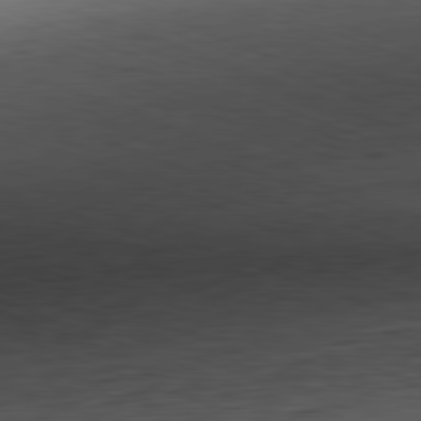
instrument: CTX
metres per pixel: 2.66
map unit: Hpe
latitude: -82.2550
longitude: 15.8801
